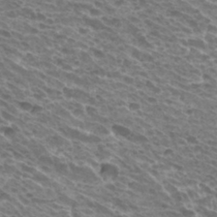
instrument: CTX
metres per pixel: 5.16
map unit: Hto
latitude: 33.0647
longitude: -40.4789
